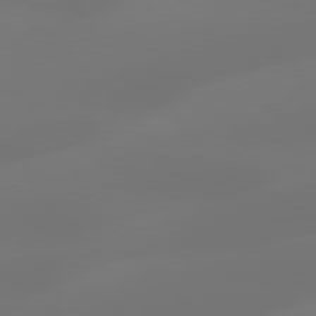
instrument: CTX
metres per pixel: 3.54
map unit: Hpe
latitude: 78.4601
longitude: -128.9325
